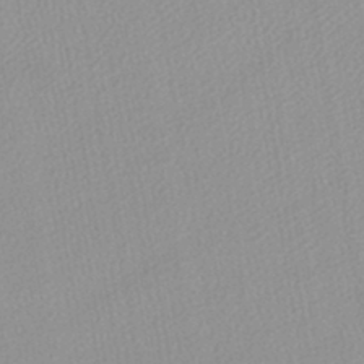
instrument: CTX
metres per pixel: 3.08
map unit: lHb
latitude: -44.1417
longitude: 72.9730
